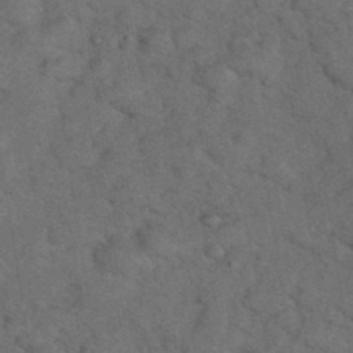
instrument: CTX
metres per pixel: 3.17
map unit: eHh
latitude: 37.7828
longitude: -67.0269
